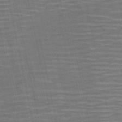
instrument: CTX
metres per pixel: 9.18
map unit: HNb
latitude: -51.4832
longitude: -47.2726
